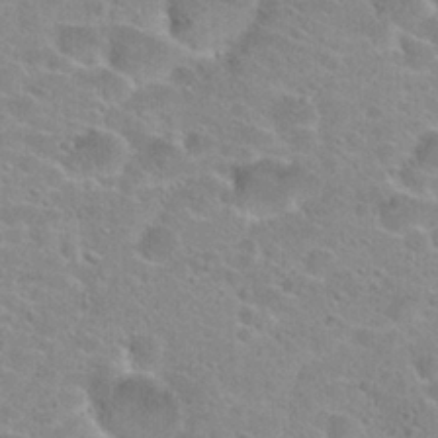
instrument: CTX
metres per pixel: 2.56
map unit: Hto
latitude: 24.1199
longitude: -43.9150
